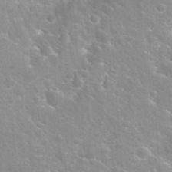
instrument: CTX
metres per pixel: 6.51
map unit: Hto
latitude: 35.7260
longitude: -46.6491
